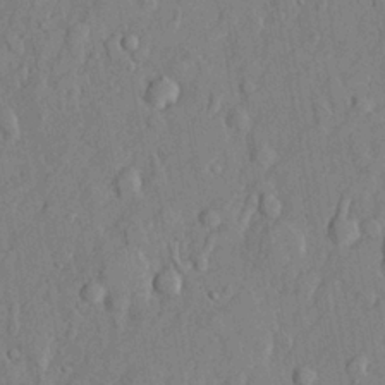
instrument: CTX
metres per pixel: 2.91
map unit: lHvf
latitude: 21.8017
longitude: 143.8989
